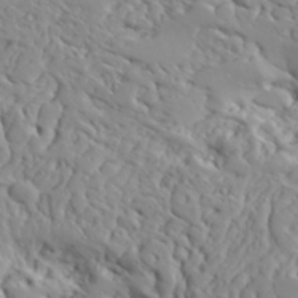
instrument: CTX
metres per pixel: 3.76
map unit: Aa
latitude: 31.6505
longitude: -132.8380
